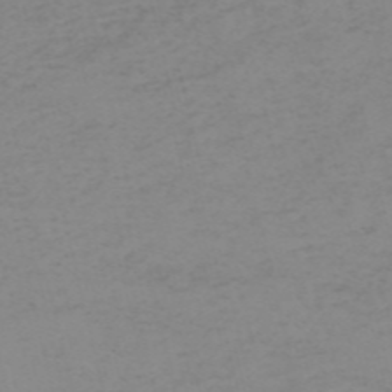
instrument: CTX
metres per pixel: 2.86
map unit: HNb
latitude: -56.2739
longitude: -43.6505
